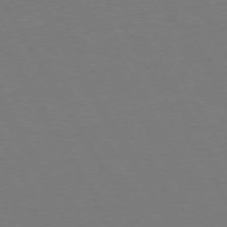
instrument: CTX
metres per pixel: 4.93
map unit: Hpe
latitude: 72.7813
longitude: -127.6883
